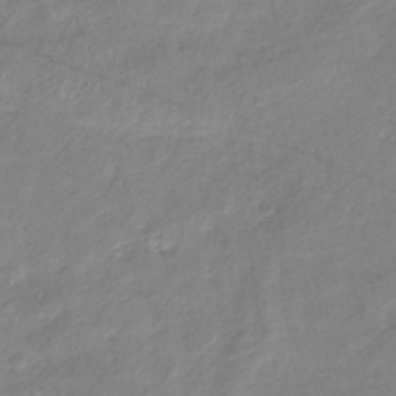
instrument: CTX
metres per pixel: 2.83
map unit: eHb
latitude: -37.0486
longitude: 74.6141
